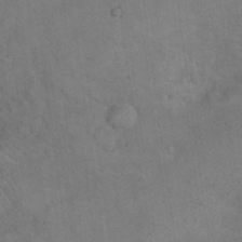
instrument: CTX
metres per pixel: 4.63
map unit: eHh
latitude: 21.6694
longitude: -60.1011
